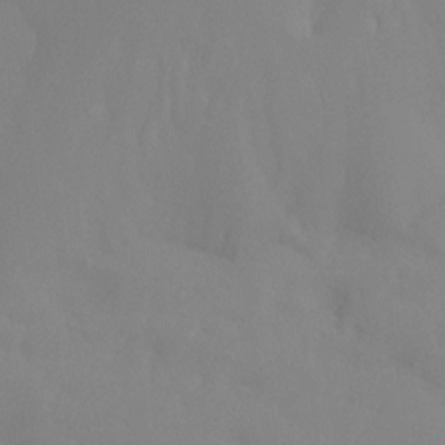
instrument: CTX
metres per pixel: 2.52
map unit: Ht
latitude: -15.7856
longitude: -48.0633
